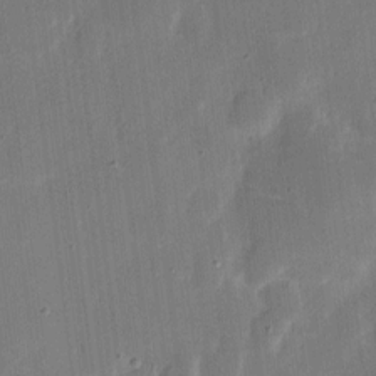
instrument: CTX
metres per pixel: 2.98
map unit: eHh
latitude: 8.8191
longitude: -68.6869
